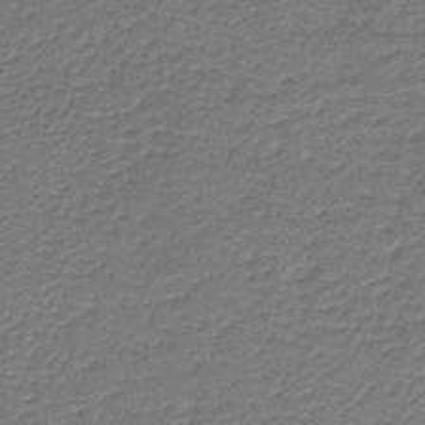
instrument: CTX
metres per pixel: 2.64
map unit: lHb
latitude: -38.1984
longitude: 57.0864
